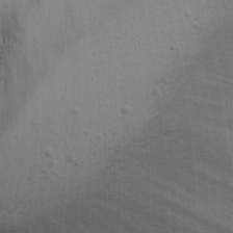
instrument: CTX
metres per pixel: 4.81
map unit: Ave
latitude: 13.5938
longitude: -102.4601
